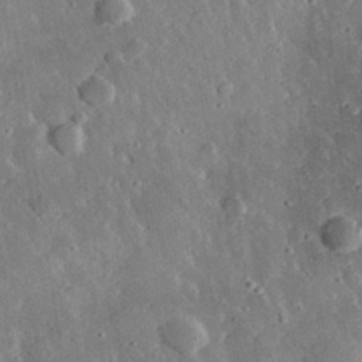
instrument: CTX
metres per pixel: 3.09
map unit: lHvf
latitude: 32.6679
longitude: -84.4034
